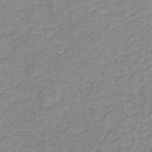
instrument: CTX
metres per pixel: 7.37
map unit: lHb
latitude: -31.7288
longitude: 65.7100
